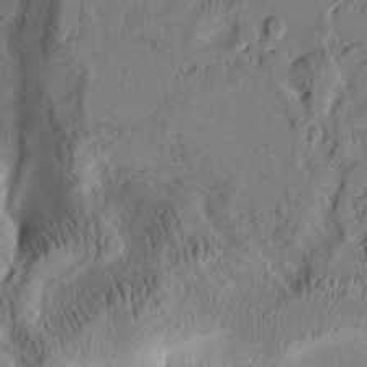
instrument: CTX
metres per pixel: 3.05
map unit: Htu
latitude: -2.5762
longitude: 167.2376
